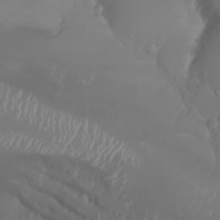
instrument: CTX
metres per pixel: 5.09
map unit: Nhu
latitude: -6.8030
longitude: -89.9151
